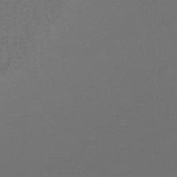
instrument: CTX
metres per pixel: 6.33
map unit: lHb
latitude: -47.4076
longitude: 65.2943
